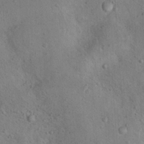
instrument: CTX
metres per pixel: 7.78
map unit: Nhu
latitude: 12.7246
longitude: -26.9703
